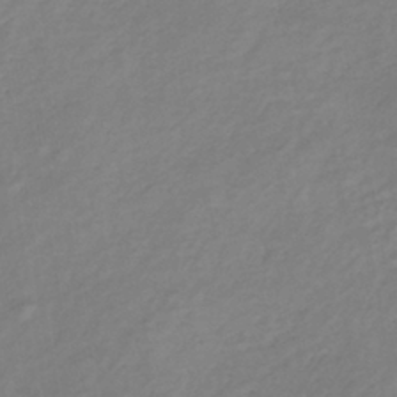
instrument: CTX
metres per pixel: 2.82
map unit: lHb
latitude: -38.8408
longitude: 71.8800
